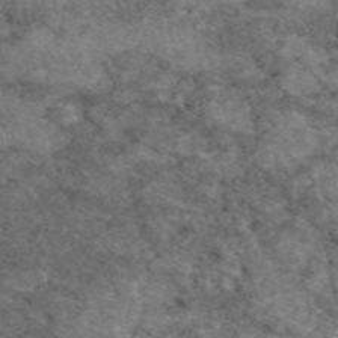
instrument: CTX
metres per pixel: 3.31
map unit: eAb
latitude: 49.4615
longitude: 112.0094
